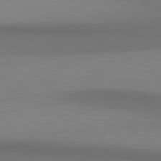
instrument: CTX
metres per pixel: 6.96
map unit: lApd
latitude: 81.0080
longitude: 160.2362
